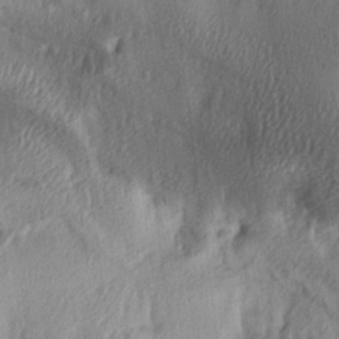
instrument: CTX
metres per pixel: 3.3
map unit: lAa
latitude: 4.1389
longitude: -112.5168
